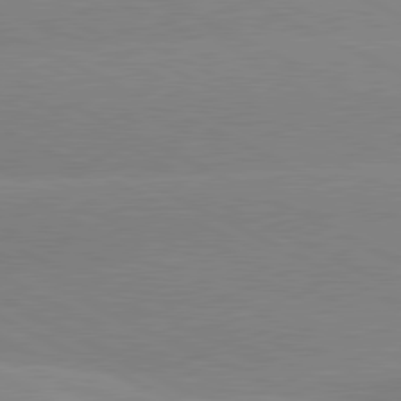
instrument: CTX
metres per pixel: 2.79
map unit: lApd
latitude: 80.7624
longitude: -154.9325
